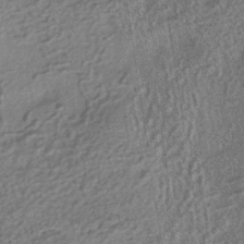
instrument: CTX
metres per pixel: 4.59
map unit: HNhu
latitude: -41.1053
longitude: 95.4076
